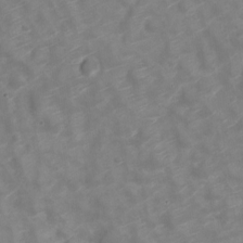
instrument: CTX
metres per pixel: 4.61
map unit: Nve
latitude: -19.9556
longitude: 106.3496
